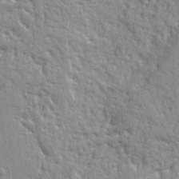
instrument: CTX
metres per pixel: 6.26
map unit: Ht
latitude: 9.8583
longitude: -77.2915
